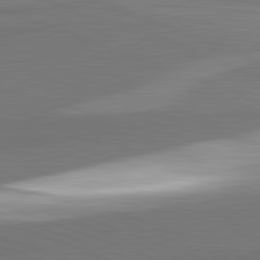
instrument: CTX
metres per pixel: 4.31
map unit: lApd
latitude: 82.1955
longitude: 136.6896
